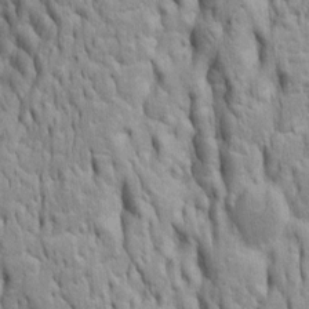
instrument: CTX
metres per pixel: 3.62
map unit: Htu
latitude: -5.6344
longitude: 151.1998
